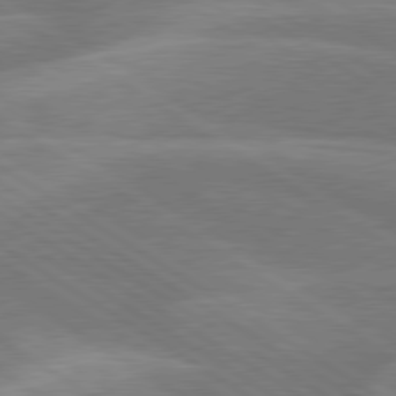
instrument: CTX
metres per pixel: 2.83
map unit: lApd
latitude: 79.5938
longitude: -123.1025
